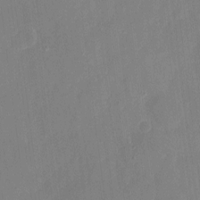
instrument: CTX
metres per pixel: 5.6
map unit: eHh
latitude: 7.2348
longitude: -68.9136
